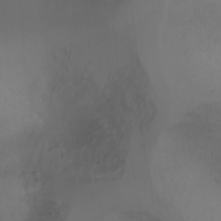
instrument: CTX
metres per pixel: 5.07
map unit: Ht
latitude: 0.5545
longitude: -21.5560
